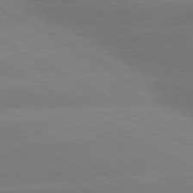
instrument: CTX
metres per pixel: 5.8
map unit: lApd
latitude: 80.4601
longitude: -146.2712
